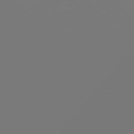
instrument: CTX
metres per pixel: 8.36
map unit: Hpe
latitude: 78.0444
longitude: -141.5938
